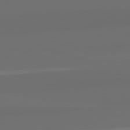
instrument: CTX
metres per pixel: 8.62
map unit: lApd
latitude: 82.6868
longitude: 162.8408
